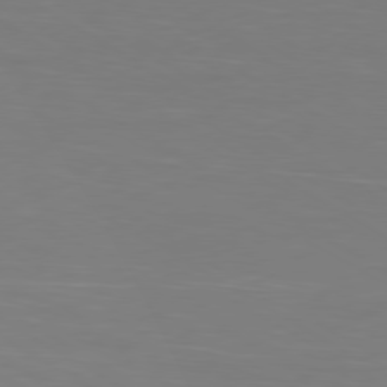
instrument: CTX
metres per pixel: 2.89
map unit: Ap
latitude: -80.5385
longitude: -60.9324
